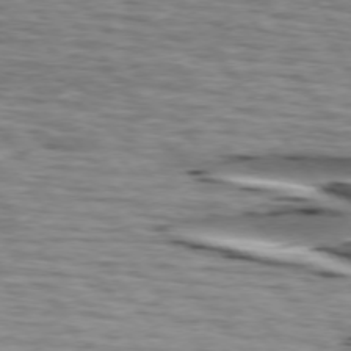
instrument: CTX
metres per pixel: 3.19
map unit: lApd
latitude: 74.7624
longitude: -72.3468
